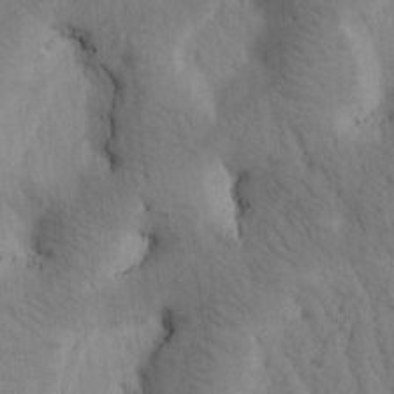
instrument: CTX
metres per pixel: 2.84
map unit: Htu
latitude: -0.2551
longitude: 174.5006
